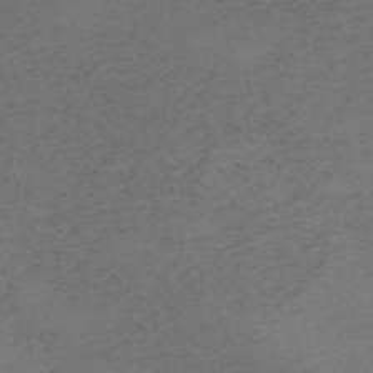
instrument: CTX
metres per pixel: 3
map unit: HNb
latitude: -55.6533
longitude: -46.5168
